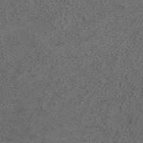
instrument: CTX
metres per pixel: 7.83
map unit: ANa
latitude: 37.8017
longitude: 17.0487
